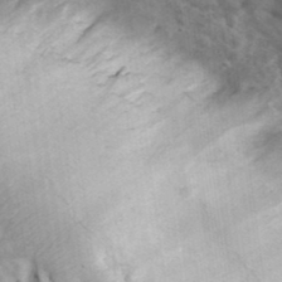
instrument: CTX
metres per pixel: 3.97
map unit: eHh
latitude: 37.2159
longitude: -64.9514
